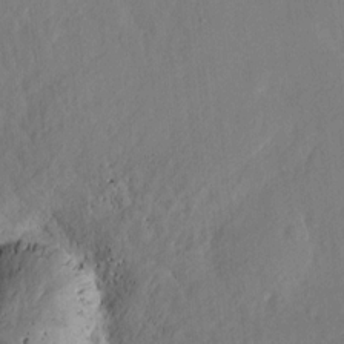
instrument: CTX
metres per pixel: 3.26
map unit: eHh
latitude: 10.8569
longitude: -67.7827
